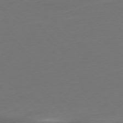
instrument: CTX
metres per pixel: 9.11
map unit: Ap
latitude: -77.1809
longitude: -70.2144
